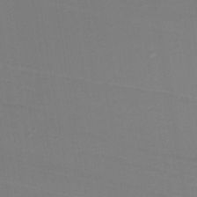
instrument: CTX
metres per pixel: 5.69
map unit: lHb
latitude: -38.3684
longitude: 56.5762
